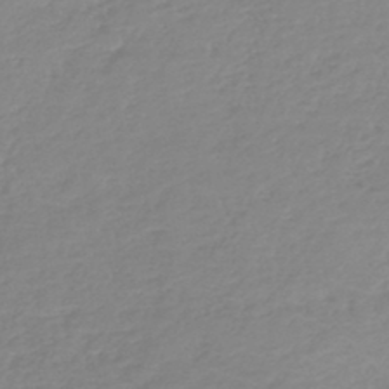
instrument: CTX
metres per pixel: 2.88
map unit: lHb
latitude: -44.0283
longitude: 70.0661
